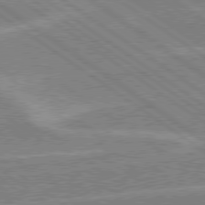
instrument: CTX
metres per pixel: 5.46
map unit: lApd
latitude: 78.9136
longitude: -164.9892
